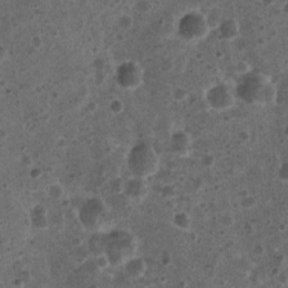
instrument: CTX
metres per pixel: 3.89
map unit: Nhu
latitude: 3.1970
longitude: -14.7436
